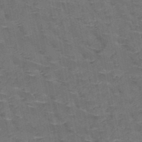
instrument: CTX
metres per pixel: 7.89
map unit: HNb
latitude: -50.5196
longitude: -47.6694
